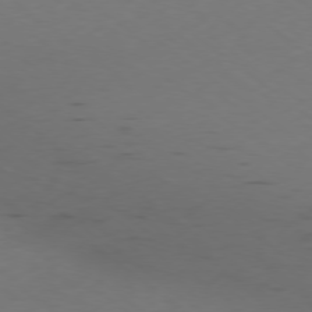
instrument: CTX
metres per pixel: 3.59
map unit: Ap
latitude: -78.8030
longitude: -62.9325
